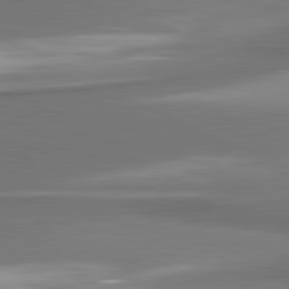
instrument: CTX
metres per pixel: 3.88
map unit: lApd
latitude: 81.6883
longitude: 174.1416
